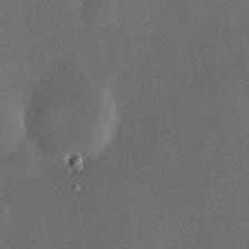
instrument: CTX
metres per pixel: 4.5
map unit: HNhu
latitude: 6.8569
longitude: 5.7099
